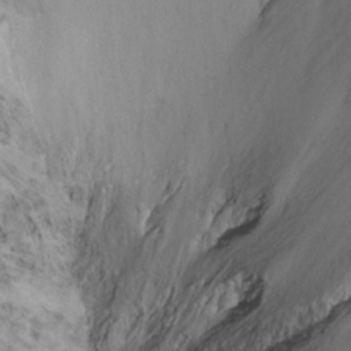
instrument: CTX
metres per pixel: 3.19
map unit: Ht
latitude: -6.8408
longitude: -35.1403
